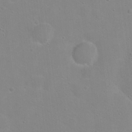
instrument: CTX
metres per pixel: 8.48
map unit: Hto
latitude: 16.8947
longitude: -39.1592
